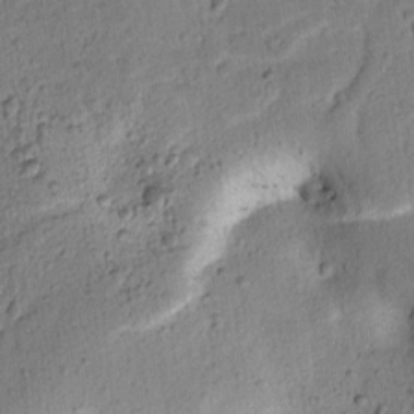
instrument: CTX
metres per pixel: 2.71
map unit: lAvf
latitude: 8.2712
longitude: 164.9542
